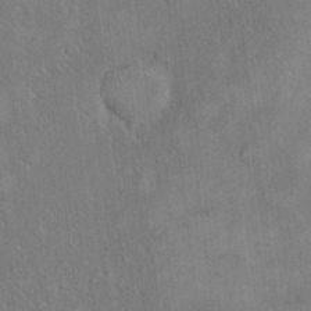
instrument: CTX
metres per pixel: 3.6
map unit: eHh
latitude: 18.0255
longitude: -65.2348
